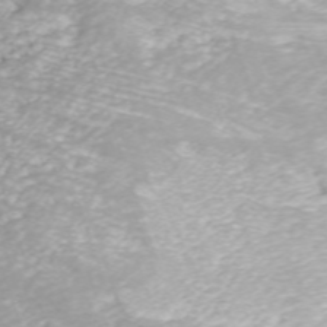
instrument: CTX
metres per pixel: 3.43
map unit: ANa
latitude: 41.9339
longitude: 33.7478
